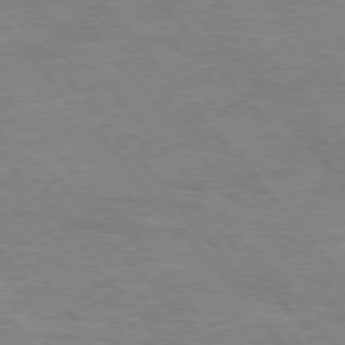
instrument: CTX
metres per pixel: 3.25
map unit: Hpe
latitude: 76.1766
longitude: -151.4804
